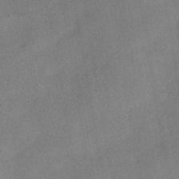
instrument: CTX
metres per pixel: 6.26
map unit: HNhu
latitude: -41.3321
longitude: 91.5399
